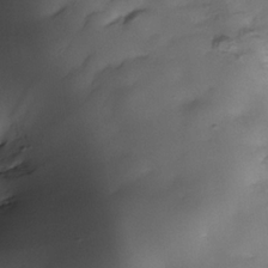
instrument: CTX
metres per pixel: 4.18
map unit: Nhe
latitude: -34.9353
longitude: -143.6883
